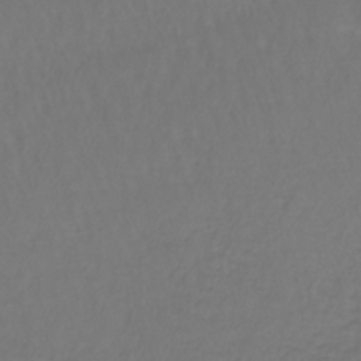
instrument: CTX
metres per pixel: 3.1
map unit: lHb
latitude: -42.7652
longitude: 65.0865
